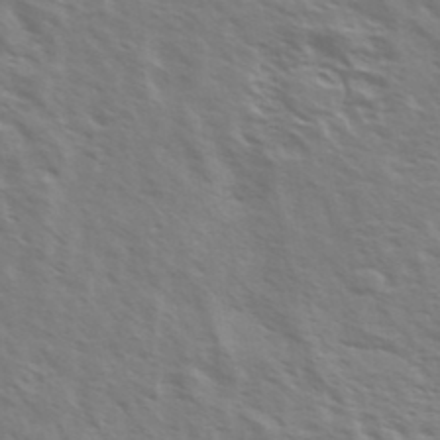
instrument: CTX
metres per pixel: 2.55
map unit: Ave
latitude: 37.4238
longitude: -111.1025
